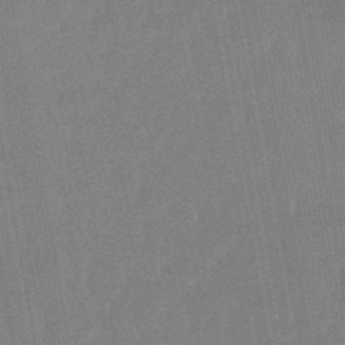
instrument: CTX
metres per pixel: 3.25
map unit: lHb
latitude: -48.3684
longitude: 71.5399
